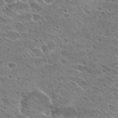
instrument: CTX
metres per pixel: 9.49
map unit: Hto
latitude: 27.7261
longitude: -39.3482
